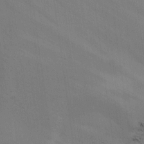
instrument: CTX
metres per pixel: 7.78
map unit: Nhu
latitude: -7.9556
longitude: -68.2711
